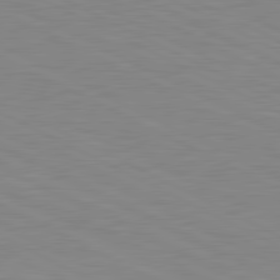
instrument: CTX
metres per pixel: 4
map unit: lApd
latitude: 80.9892
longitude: -172.4789
